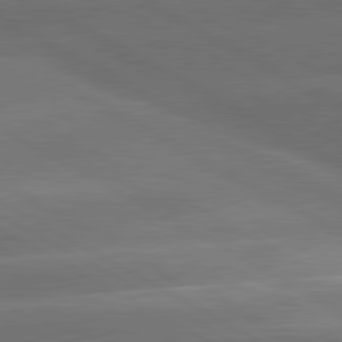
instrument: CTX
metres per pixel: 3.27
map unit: lApd
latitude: 80.8380
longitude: -146.5357
